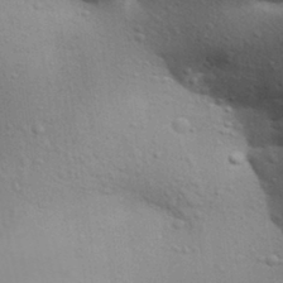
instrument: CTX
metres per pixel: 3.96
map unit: Aa
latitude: 30.5168
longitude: -145.8394
